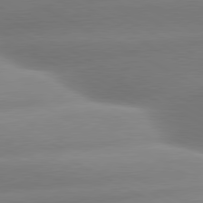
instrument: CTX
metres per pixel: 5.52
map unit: lApd
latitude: 80.4034
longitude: -159.1592
